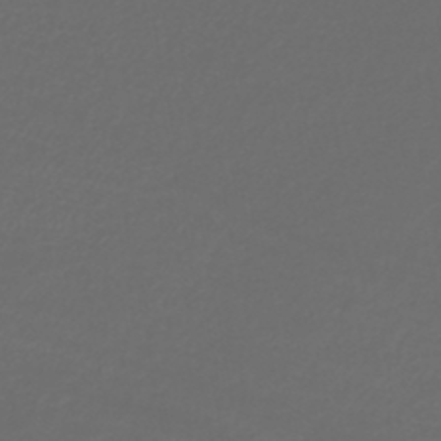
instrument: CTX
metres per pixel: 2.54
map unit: lHb
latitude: -43.8044
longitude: 69.4832
